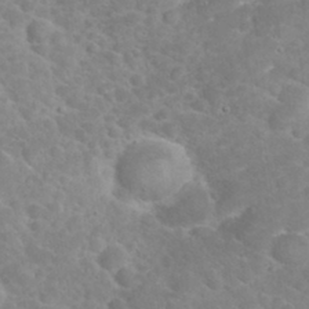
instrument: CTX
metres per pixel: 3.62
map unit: eHh
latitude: 32.2900
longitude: -61.0458
